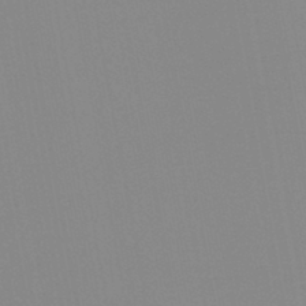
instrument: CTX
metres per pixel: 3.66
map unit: lHb
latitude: -44.4629
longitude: 56.3873
